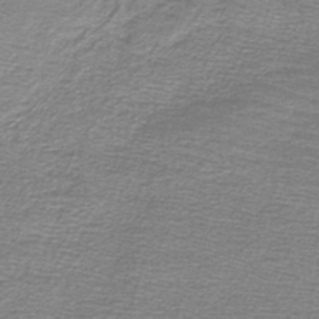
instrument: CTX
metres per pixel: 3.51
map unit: lHb
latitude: -44.1228
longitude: 56.9164
